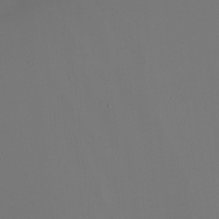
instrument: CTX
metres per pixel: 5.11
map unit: Nhu
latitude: -6.5384
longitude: -94.6302
